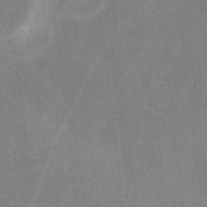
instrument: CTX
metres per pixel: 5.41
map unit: lHvf
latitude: -8.9542
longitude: -101.0270
